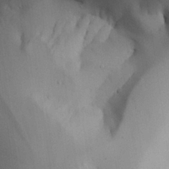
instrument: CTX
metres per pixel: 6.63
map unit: Aa
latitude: 25.3292
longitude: -129.2159
